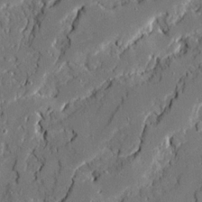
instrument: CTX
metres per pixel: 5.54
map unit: Ave
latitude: 19.8583
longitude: -128.0633
